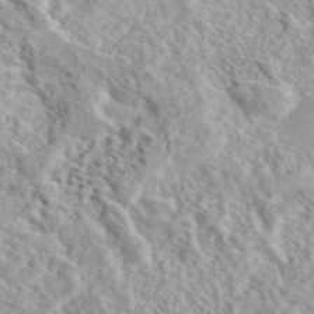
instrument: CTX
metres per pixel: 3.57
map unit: eAb
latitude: 44.2711
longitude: 114.9353
